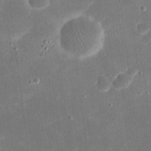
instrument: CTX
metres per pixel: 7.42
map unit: eHh
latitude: 21.2726
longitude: -67.4426
